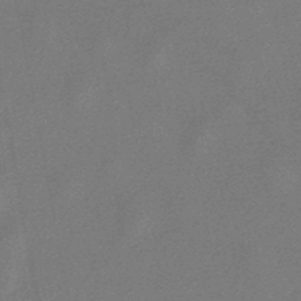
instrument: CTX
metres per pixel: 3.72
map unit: lHb
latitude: -47.2376
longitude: 72.0283
